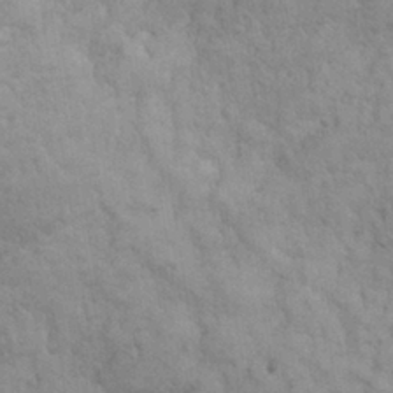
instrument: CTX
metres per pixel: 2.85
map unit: eHh
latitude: 31.5183
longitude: -67.3859
